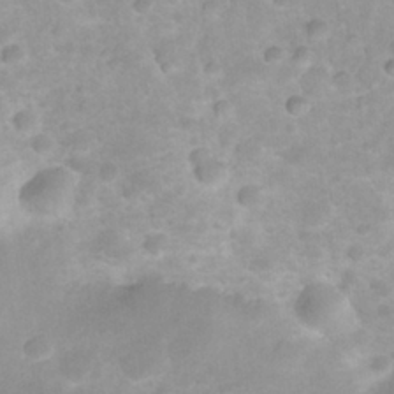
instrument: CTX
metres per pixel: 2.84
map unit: Nhu
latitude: 27.0081
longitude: -63.3104
